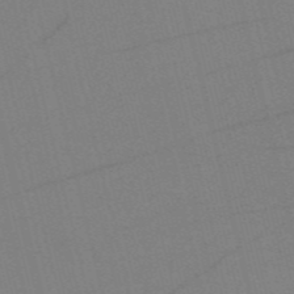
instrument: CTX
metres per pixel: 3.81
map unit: HNb
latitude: -55.6533
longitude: -41.4804
